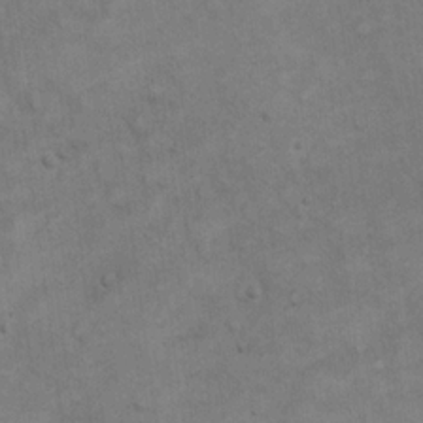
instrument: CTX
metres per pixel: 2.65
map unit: eHh
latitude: 21.0081
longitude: -59.2537
